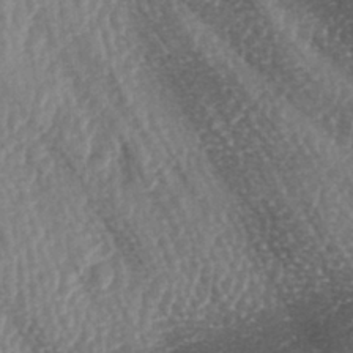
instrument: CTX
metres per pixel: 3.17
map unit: lAa
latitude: -5.5021
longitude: -126.8758
